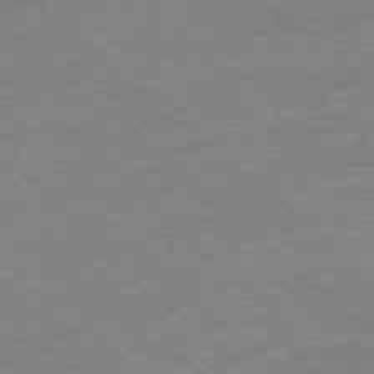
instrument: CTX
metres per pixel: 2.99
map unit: Ap
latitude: -77.8611
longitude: -80.5735
